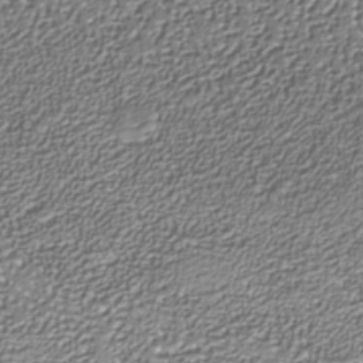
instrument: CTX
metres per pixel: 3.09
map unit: Nhe
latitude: -37.6344
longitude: -89.2348
